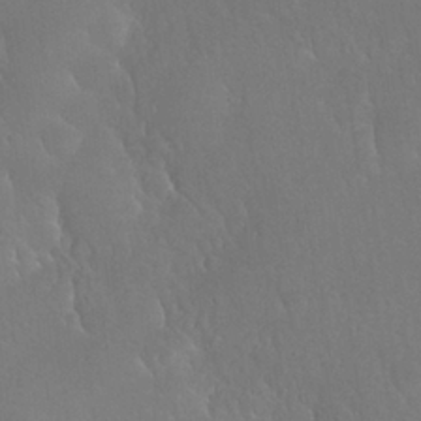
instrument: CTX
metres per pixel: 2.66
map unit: Nhu
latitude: 26.3656
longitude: -57.2536
